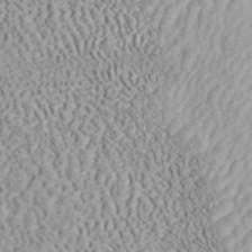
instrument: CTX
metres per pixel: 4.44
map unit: ANa
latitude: 41.3104
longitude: 15.7856
